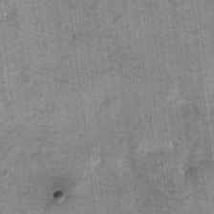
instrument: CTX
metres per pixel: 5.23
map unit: Hto
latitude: 11.7639
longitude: -36.5923
